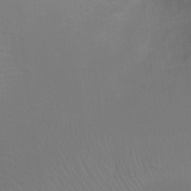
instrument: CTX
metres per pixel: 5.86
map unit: Ht
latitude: 0.4412
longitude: -35.8961
